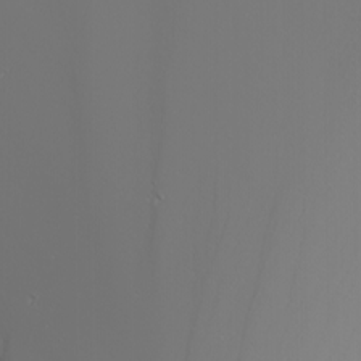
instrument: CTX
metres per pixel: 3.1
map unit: Nhu
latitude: -5.4454
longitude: -91.5182
